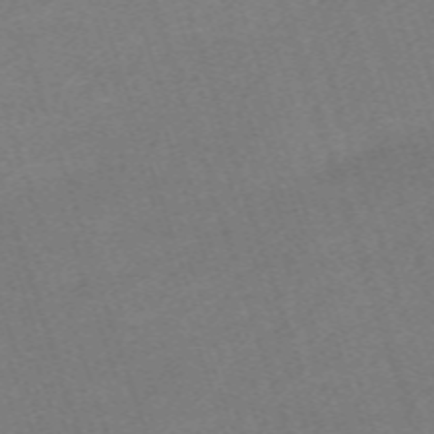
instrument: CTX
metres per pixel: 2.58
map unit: eHh
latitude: -63.5399
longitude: 50.0661
